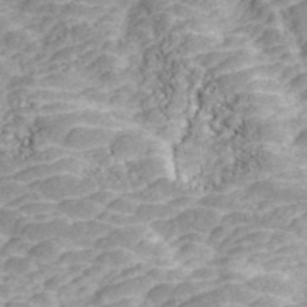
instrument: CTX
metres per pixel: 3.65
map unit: ANa
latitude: 45.4805
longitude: 37.7666
